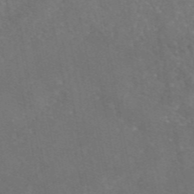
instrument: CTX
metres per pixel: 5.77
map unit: eAb
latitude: 46.4223
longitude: 108.1039
